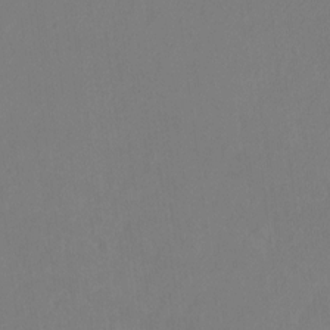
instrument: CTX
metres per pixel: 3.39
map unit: Ht
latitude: -9.2187
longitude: -34.4790
